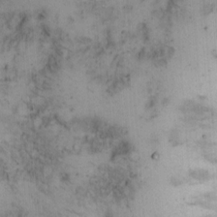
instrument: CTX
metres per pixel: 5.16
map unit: Hto
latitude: 11.9906
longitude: -59.3671
